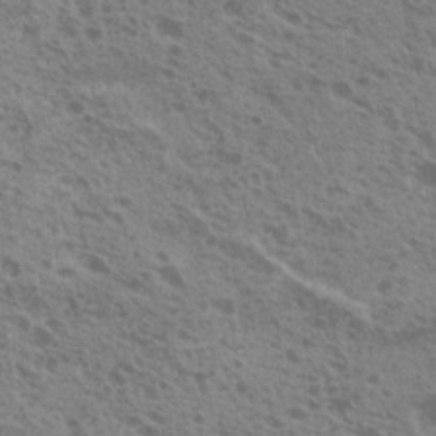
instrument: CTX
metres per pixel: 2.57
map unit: Nhu
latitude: 19.7449
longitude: -30.8191
